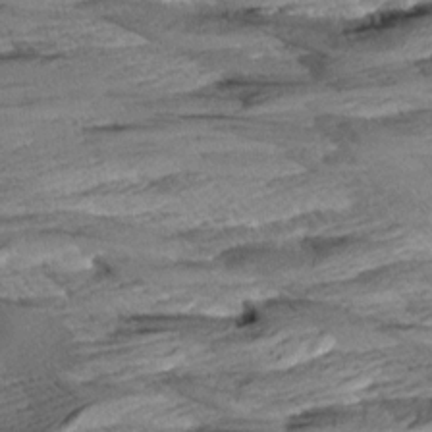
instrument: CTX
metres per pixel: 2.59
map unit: Aa
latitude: 8.4790
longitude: -133.9717
